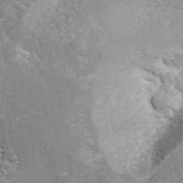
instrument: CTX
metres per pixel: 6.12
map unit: ANa
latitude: 43.6883
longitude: 45.4077
